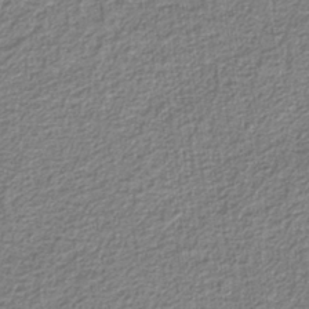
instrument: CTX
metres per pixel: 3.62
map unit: eAb
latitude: -38.8219
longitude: 52.2172
